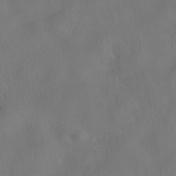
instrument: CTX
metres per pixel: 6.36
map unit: HNhu
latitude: -41.3887
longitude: 102.5196
